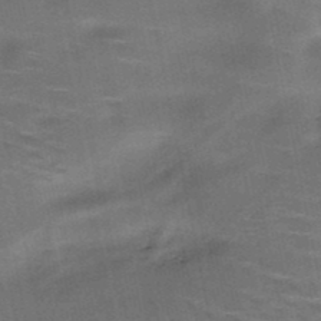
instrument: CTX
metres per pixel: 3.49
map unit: HNb
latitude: -49.0865
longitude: -47.8395
